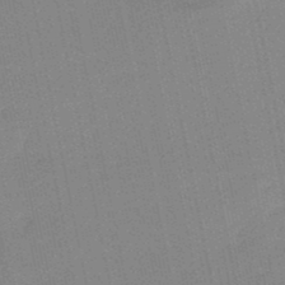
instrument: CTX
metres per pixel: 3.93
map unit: lHb
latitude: -48.8597
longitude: 80.4818
